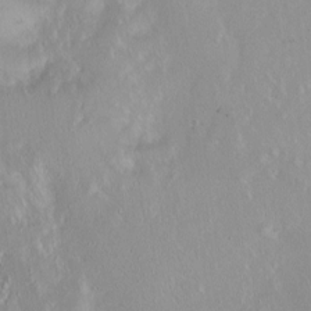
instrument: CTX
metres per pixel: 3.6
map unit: Ht
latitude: -0.2173
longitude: -45.0269
